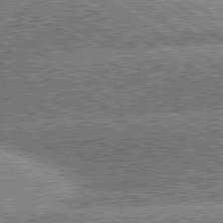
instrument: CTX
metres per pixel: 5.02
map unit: lApd
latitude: 80.4790
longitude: -151.9339
